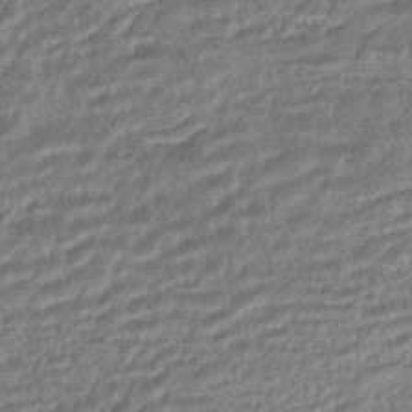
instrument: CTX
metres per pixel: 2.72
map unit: HNhu
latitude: -45.0109
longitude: 101.0108
